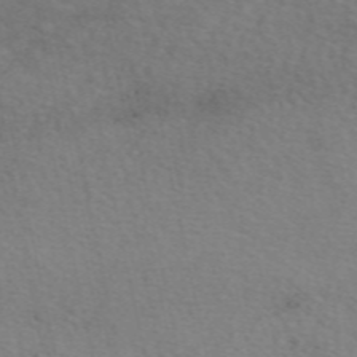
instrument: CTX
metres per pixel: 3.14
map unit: eAb
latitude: 50.3845
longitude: 106.6708
